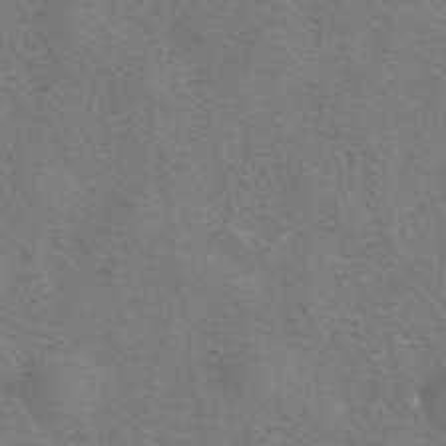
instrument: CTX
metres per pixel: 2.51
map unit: eAb
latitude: 42.1011
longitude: 105.7477
